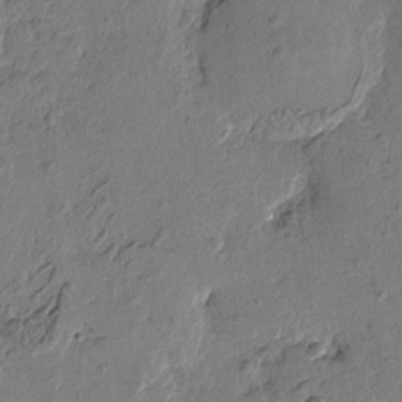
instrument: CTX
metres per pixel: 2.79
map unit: Htu
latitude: -1.4266
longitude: -175.8961
